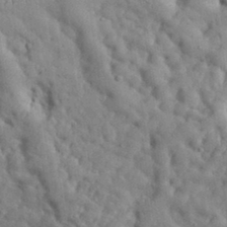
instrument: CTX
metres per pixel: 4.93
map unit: eHh
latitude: 30.9514
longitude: -72.9325
